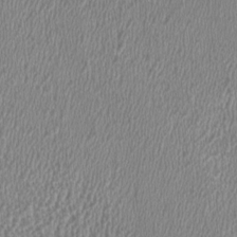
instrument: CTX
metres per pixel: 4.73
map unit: HNhu
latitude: 0.4601
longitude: -0.7624
